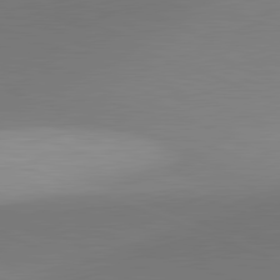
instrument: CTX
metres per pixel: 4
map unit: lApd
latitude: 81.8205
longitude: 141.1809
